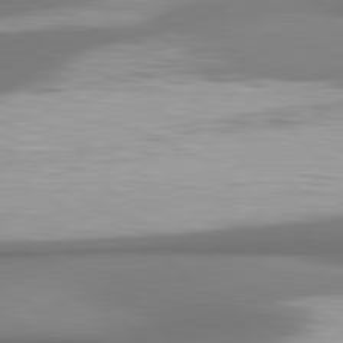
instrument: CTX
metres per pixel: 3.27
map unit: lApd
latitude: 80.6490
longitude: 177.9556
